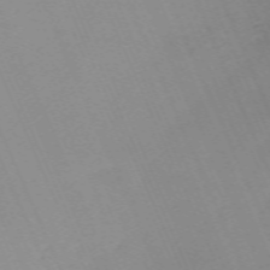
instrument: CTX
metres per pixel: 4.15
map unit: Nhu
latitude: -66.9542
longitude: 38.9731
